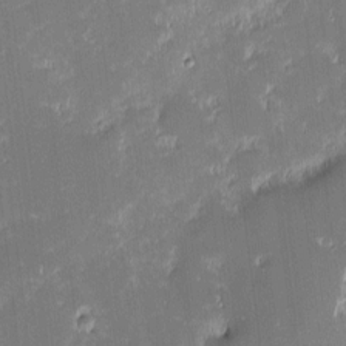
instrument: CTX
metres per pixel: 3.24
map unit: eHh
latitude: -2.4440
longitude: -85.5560
